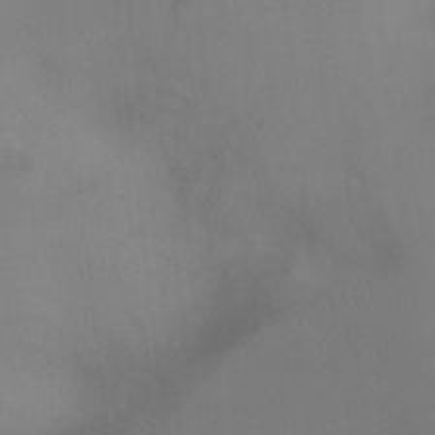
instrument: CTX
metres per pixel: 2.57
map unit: Ht
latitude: -5.5021
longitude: -28.7813
